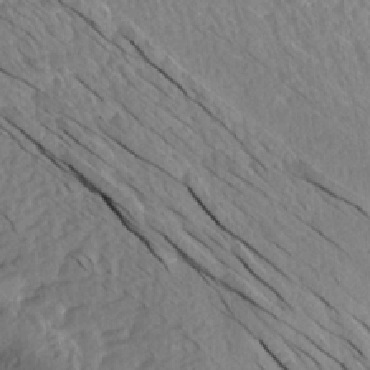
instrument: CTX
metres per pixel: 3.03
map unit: Aa
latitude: 14.8569
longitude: -145.0836
